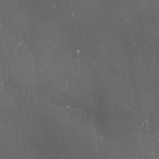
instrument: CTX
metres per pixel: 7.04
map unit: Ave
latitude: 0.9702
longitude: -113.7827
